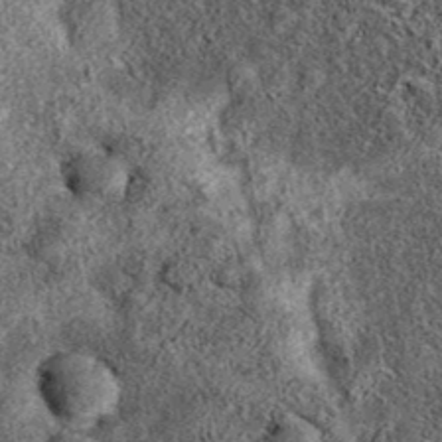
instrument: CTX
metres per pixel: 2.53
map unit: eAb
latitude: 38.3278
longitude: 106.7841
